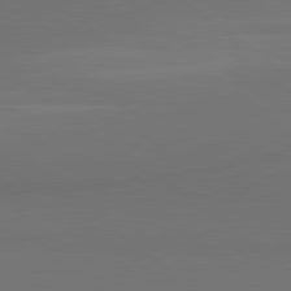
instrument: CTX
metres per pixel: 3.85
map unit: lApd
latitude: 81.0269
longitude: 154.2551
